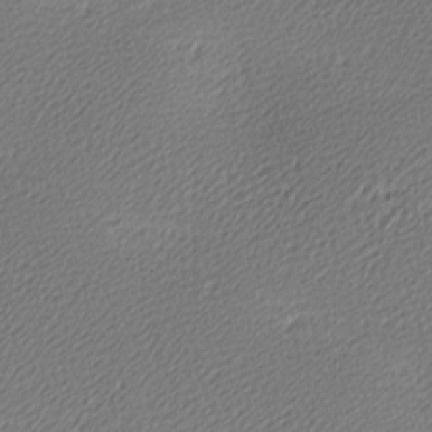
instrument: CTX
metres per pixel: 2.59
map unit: lAa
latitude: -10.2740
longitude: -126.8569
